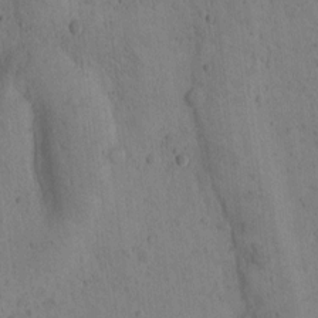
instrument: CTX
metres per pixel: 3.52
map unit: Htu
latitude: -3.0864
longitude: 172.8408
